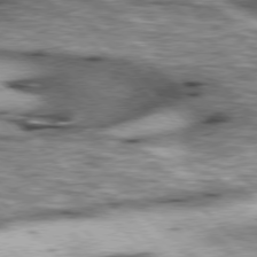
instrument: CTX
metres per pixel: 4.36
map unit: lApd
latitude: 76.9891
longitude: -50.4979
